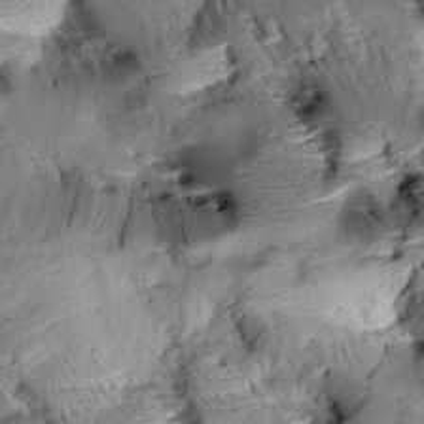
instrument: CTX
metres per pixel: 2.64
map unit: Aa
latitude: 9.5371
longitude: -142.5546
